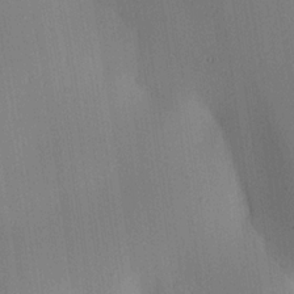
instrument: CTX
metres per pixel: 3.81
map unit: lAa
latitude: 5.0458
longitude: -112.3467
